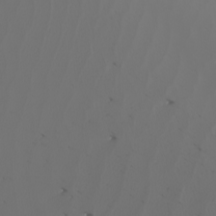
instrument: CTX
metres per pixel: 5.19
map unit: Nhu
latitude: -6.4062
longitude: -93.2915
